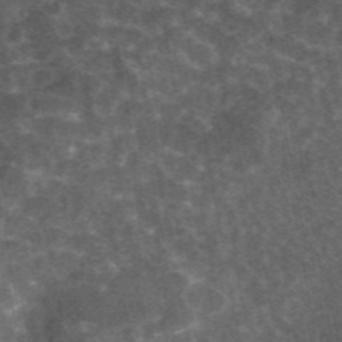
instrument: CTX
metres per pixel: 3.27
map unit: eAb
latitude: 45.4426
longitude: 122.5196
